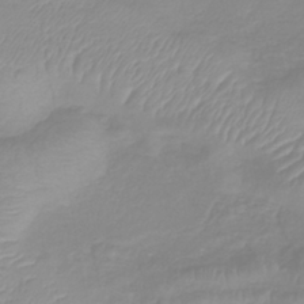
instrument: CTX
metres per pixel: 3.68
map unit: lHb
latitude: -40.2739
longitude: 76.5385
